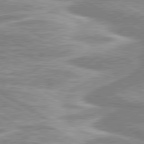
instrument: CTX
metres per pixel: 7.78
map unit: lApd
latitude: 80.0822
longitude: -178.5357
